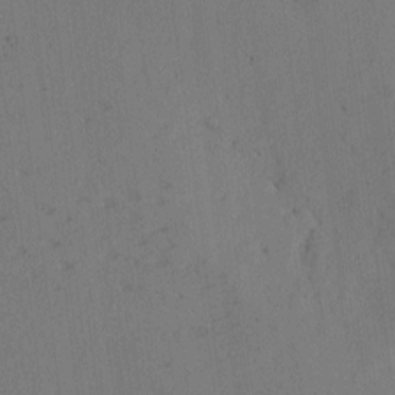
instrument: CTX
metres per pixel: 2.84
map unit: eHh
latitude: 2.9513
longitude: -78.7435
